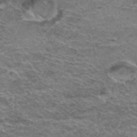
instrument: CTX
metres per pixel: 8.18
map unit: Hto
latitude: 37.8584
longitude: -41.8583
